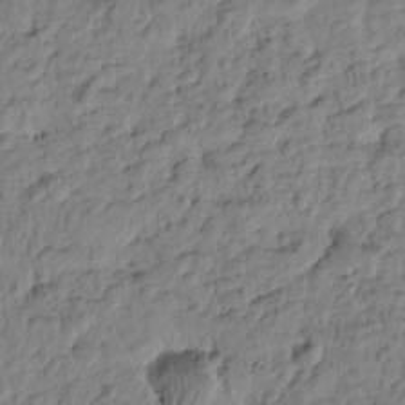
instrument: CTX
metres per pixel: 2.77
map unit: Htu
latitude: -0.8219
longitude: -179.0648
